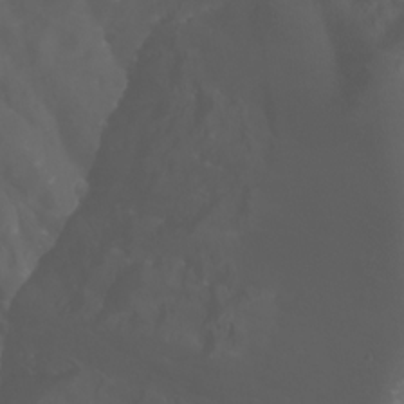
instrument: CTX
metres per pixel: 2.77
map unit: Nhu
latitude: -9.8800
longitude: -69.7449
